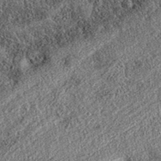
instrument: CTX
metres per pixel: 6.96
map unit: eAb
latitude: 36.6490
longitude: 108.2739
